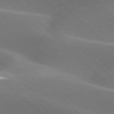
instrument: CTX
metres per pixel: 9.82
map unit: lApd
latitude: 77.3859
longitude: -51.8205
